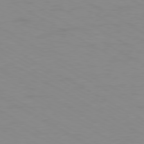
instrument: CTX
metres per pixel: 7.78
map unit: Ap
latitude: -80.5574
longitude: -51.7449
